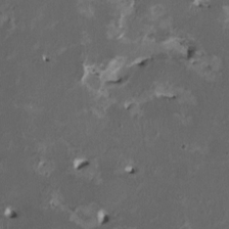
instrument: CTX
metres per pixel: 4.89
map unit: HNhu
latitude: 1.8394
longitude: -4.9136
